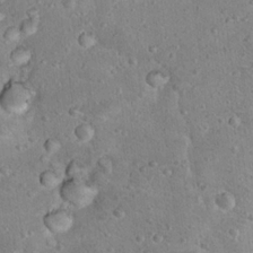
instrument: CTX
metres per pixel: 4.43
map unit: Nhu
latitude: 17.5749
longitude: -29.5938
